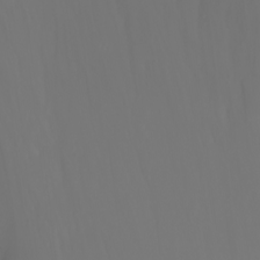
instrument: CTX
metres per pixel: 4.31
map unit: Htu
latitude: -7.0486
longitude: -71.8394
